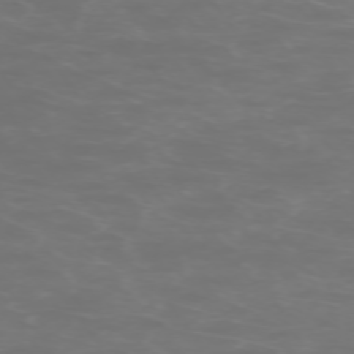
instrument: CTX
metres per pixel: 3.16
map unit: Ap
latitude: -74.5952
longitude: -75.5371
